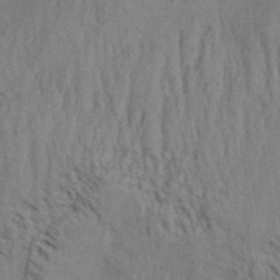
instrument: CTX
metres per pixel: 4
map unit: Aa
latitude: 32.4223
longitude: -135.3103
